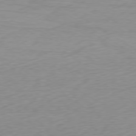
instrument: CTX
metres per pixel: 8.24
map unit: Ap
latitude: -78.8975
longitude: -58.6302
